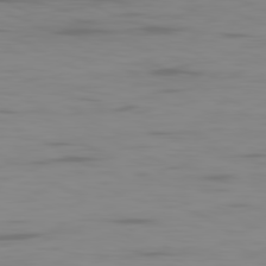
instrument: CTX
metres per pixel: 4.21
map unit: Ap
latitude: -81.0487
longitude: -62.6113
